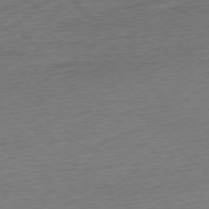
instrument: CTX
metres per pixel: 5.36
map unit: Ap
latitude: -77.9745
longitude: -71.4804
